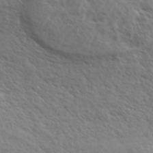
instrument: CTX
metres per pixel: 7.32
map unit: eHh
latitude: 36.5168
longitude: -139.3482
